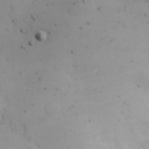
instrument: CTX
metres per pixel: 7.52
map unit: Nhu
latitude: 23.1214
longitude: -72.3090
